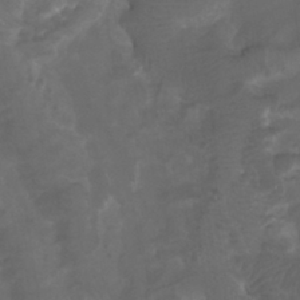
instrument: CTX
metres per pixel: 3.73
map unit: Nhu
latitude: -9.5399
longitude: -76.9702
